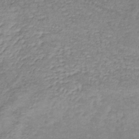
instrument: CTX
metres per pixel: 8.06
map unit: lHb
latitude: -36.1227
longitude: 73.1242
